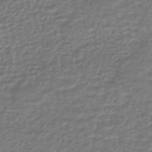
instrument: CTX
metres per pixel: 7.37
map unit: HNhu
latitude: -45.6344
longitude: 96.3306
